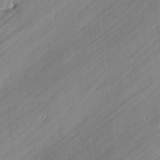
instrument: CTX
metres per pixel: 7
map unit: lAvf
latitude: -1.0676
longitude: -108.1388
